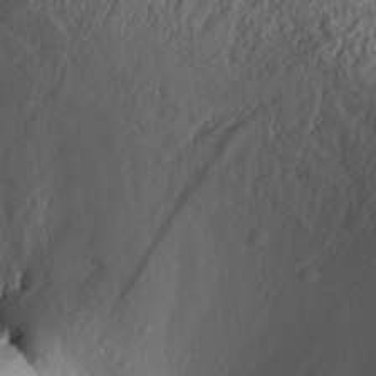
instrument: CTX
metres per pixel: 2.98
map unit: Aa
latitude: 31.0837
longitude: -133.8583
